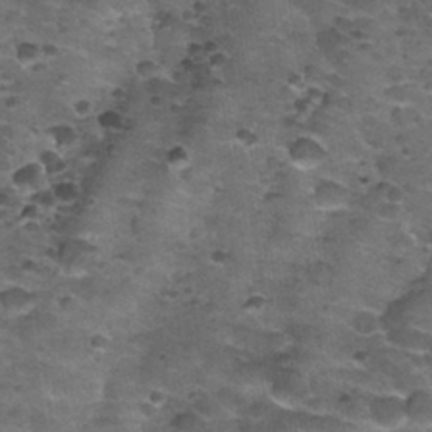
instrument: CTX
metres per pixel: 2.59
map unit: Nhu
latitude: 32.0822
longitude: -53.3859
